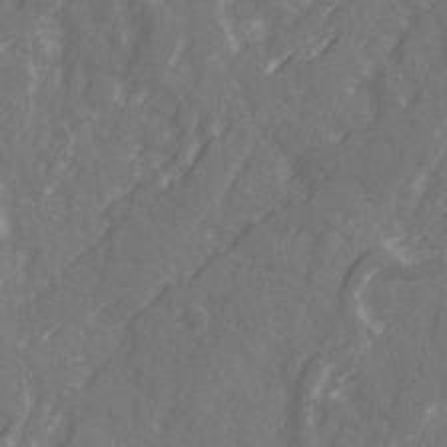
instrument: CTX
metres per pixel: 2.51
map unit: Ave
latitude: 20.7813
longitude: -131.7261
